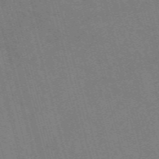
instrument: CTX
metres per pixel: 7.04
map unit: Nve
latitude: -59.1620
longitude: 62.6518
